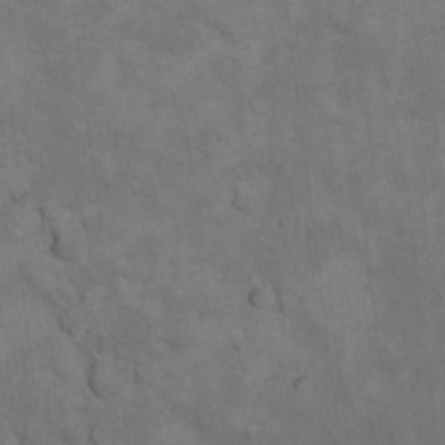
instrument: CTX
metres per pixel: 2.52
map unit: Ht
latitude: 10.5924
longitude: -33.1214
